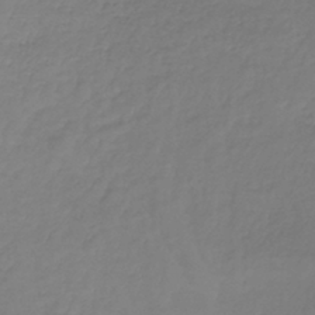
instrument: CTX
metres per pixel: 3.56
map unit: lHb
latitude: -40.5196
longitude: 70.2173
